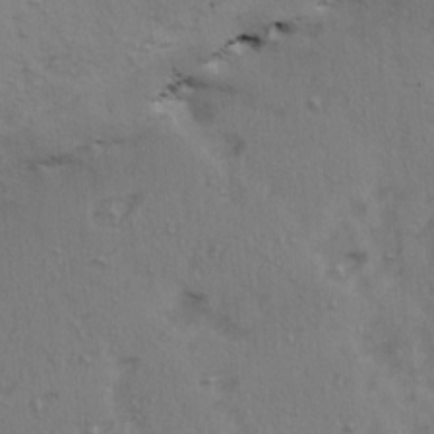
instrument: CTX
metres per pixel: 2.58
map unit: Ave
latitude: 14.9325
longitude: -105.2348
